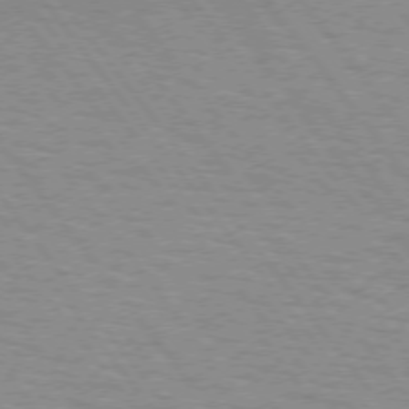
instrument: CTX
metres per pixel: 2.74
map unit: Hpe
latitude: 73.0459
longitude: -141.5371
